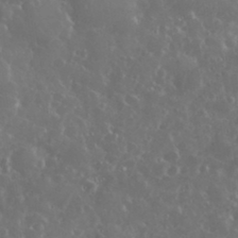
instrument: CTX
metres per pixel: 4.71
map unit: eHh
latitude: 33.9906
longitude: -60.7813
